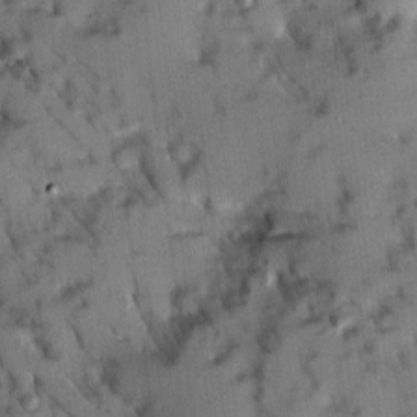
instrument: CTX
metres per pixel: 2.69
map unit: Ave
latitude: 8.7057
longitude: -103.3104
